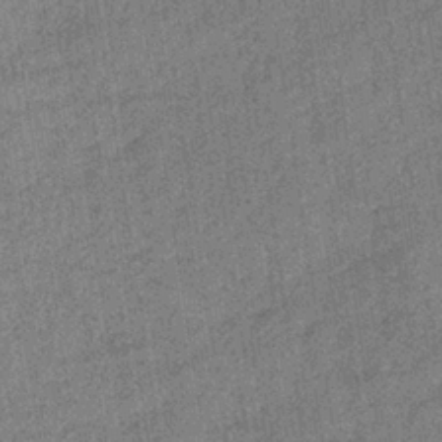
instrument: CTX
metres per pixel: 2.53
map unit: lHb
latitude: -35.9556
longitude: 64.2740
